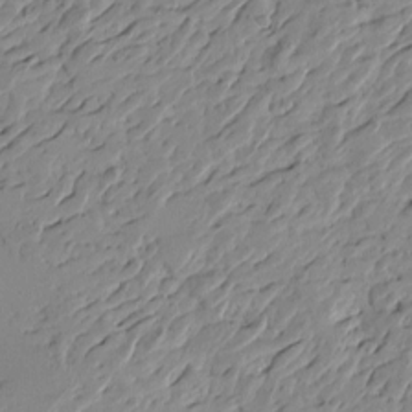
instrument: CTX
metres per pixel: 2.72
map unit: Htu
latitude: -4.0472
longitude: -178.1389
